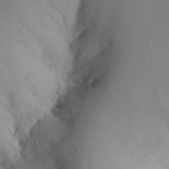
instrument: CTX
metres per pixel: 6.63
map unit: eHh
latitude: 23.8016
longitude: -66.7246
